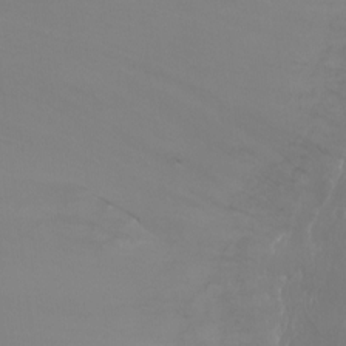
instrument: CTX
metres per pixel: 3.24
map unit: Ht
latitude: -7.5588
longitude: -29.4804
